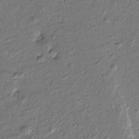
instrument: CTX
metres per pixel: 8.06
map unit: Htu
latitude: -7.1809
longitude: 177.0109
